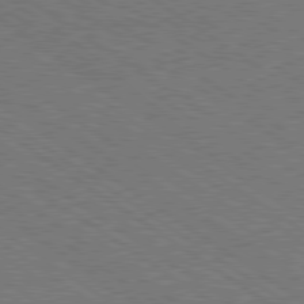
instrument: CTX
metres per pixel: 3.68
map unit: Ap
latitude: -81.4077
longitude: -74.9136
